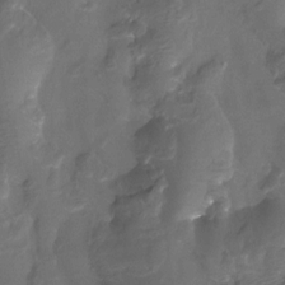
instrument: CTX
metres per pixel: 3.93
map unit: Htu
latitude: -14.2173
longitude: -45.7072
